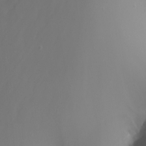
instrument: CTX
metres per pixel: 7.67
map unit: Nhu
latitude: -8.5385
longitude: -80.4790
